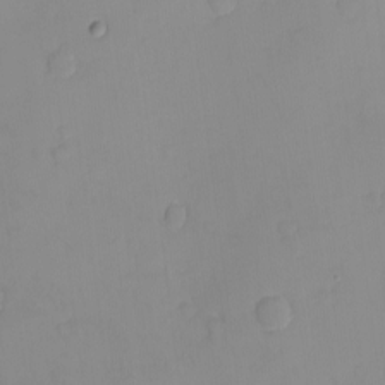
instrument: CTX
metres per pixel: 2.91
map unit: eHh
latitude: -9.0864
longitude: -66.4790
